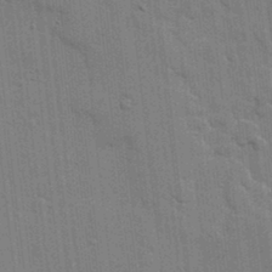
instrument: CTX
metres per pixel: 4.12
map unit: lHvf
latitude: 17.4615
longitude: -113.3293
